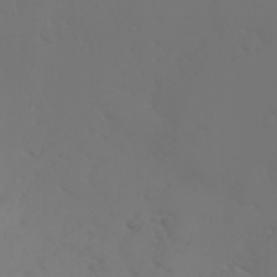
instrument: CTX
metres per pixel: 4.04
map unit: Nhu
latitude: -3.0675
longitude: -71.1592
